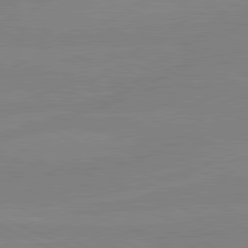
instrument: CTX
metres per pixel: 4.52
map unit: lApd
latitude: 81.1214
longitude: -178.3468
